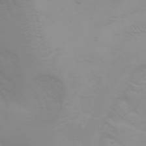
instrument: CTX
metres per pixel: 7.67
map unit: Nhu
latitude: -4.8786
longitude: -79.7450
